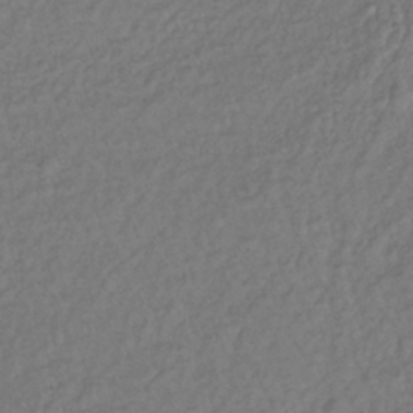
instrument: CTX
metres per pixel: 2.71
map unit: lHb
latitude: -35.9367
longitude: 66.5763
